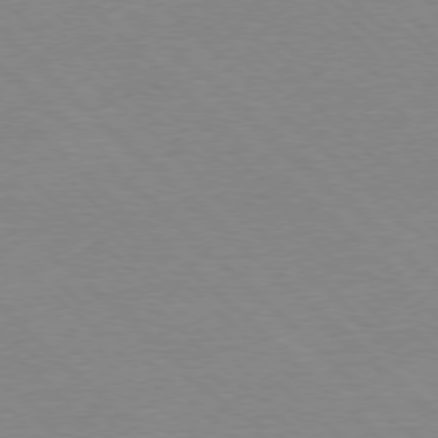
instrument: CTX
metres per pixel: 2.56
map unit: Ap
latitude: -78.1228
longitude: -62.4223
